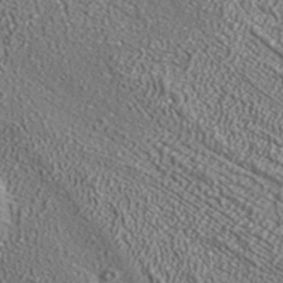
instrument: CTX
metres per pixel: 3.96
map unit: ANa
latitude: 36.4979
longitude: 15.4644
